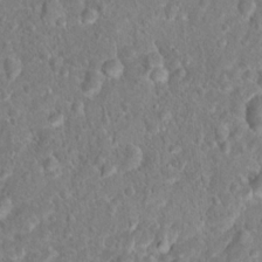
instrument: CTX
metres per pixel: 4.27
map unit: Hto
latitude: 16.8569
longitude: -41.4426
